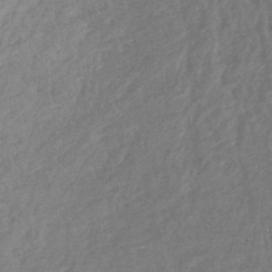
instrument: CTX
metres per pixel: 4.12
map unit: lHb
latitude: -42.4628
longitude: 73.6344
